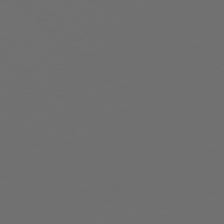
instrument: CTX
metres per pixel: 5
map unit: Hpe
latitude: 76.4601
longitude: -141.4804
